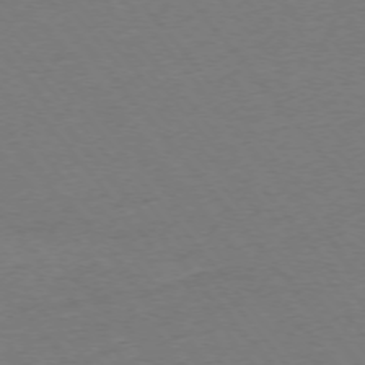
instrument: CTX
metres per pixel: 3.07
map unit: Ap
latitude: -75.3132
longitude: -82.5545
